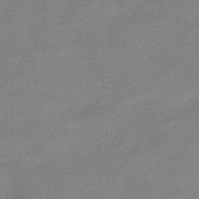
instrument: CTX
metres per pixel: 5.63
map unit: HNhu
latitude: -40.6140
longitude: 96.8030
